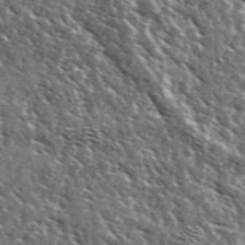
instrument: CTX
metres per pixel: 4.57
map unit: Ave
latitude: 37.6316
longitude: -107.8205
